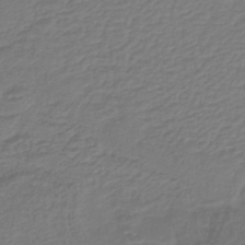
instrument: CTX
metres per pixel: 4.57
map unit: lHb
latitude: -42.2550
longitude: 61.2376
